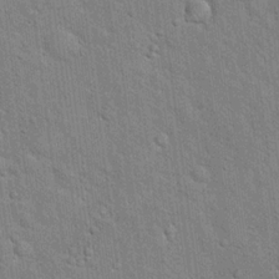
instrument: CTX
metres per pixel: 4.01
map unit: Hto
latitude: 18.1955
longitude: -52.1956
